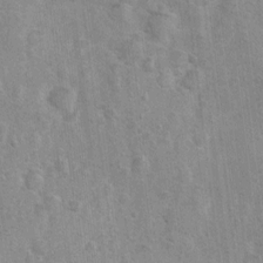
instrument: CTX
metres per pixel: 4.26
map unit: Nhu
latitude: 0.8380
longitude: -16.2333
